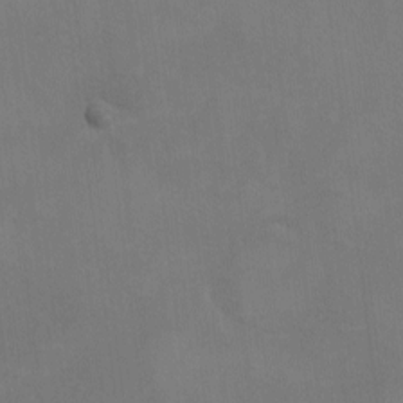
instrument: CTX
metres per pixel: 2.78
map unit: eHh
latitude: -8.7652
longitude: -68.9702
